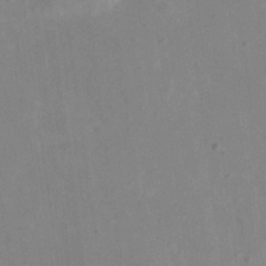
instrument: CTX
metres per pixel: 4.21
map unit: eHh
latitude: 19.1970
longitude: -71.1214
